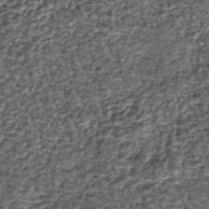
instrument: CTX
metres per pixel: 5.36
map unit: lHb
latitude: -39.9178
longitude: 64.1606
